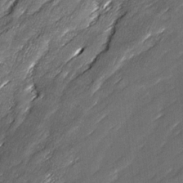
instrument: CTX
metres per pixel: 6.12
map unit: Ave
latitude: 16.7624
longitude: -136.7624
